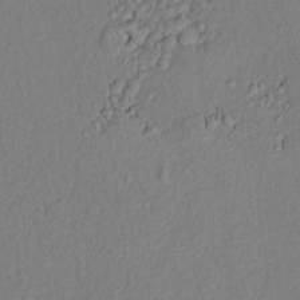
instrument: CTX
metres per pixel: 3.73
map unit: lAvf
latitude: 8.3467
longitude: 166.8975
